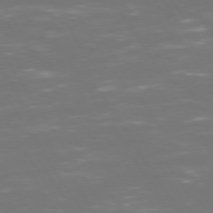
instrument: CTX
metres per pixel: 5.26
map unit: Hpe
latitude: 72.9325
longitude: -127.0459
